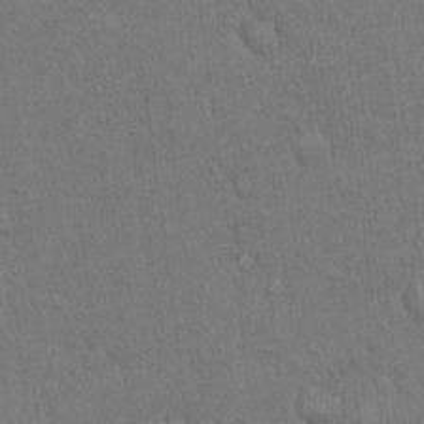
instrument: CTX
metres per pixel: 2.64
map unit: eHh
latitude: 19.0080
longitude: -61.1781
